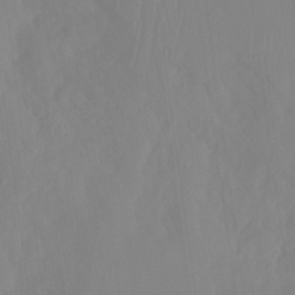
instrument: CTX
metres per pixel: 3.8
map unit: Ht
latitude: -15.1431
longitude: -55.0458
